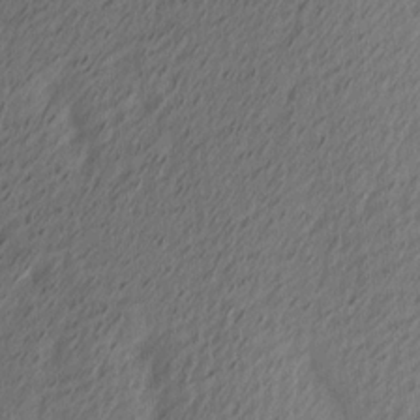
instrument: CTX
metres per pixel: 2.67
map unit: Ave
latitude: 13.6505
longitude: -106.3467
